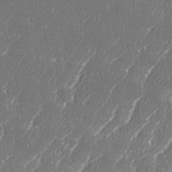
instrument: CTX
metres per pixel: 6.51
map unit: eHh
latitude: 34.5923
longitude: -132.7813
